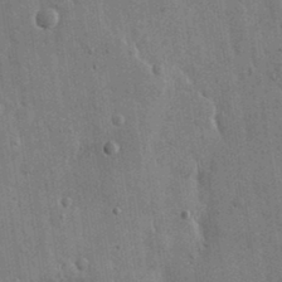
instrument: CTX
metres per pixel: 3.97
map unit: eHh
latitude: 15.1781
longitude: -68.7057
